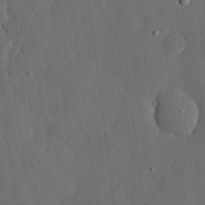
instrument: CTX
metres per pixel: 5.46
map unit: lHvf
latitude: 19.0647
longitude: -113.2159
